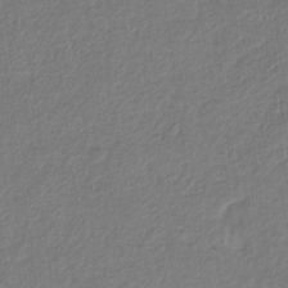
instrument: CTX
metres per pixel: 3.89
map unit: eHb
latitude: -31.0864
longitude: 67.2754
